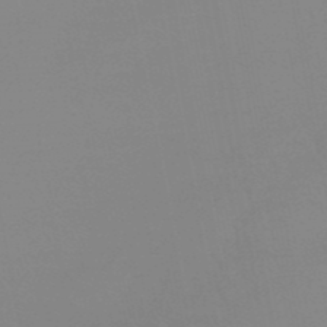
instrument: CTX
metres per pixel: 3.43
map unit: eHb
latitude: -50.0472
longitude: 74.2551
